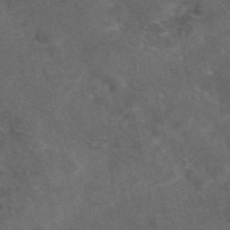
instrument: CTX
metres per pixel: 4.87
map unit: eAb
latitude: 46.7624
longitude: 112.5763
